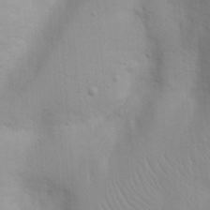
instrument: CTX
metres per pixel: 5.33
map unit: eHh
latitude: 20.4790
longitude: -64.1389
